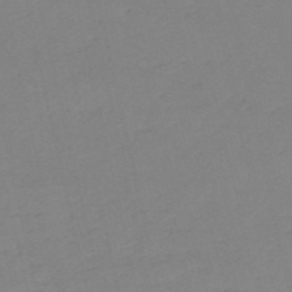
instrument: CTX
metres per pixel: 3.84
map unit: HNb
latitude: -53.8800
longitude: -50.2144
